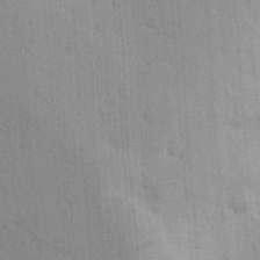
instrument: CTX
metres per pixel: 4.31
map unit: lAvf
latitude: 8.0444
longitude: 164.4818
